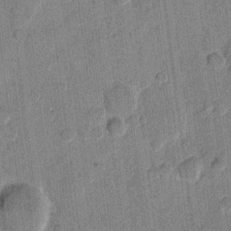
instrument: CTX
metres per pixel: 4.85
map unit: eHh
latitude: 10.7246
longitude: -66.2711
